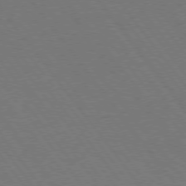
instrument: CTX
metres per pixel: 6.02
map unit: Hpe
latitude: 74.9514
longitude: -137.7450
